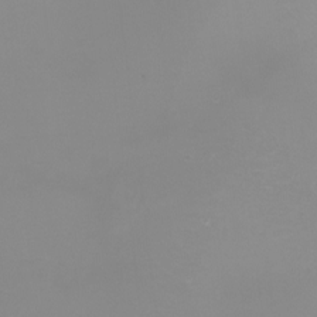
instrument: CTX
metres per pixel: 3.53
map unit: Nhu
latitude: -9.3510
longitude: -79.2726
